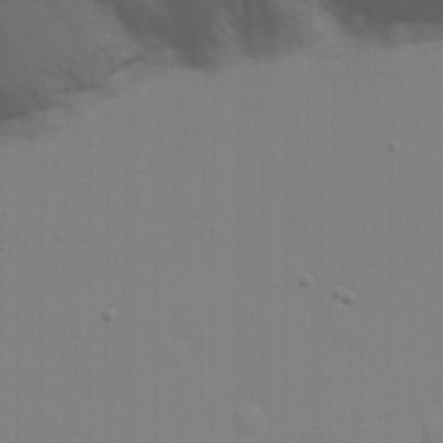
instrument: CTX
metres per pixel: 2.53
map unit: Nhu
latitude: 20.9703
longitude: -73.0459
